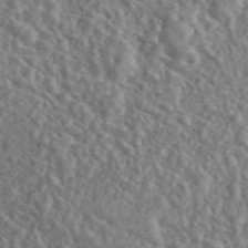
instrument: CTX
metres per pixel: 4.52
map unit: ANa
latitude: 46.4412
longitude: 27.3131
